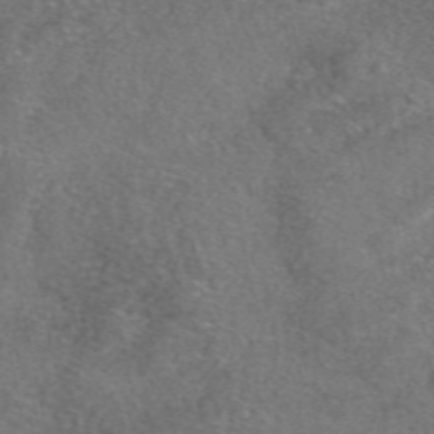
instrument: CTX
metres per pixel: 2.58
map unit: eAb
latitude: 47.7639
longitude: 107.6155
